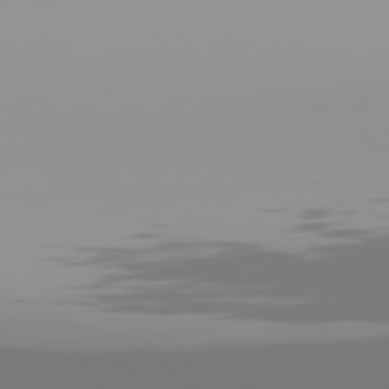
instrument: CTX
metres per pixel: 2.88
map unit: Hpe
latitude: 77.7260
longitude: -141.5938
